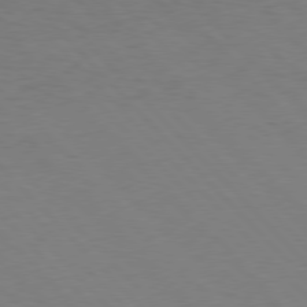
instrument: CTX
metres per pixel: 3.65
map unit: Hpe
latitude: 77.3670
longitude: -124.8191
